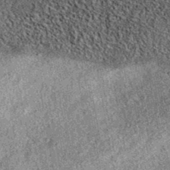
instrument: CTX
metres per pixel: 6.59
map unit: eAb
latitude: 37.6316
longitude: 108.4629
